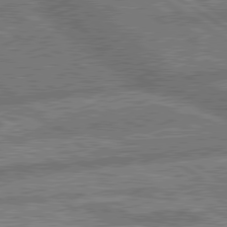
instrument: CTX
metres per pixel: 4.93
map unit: lApd
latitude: 79.9528
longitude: -169.4805
